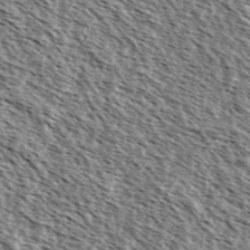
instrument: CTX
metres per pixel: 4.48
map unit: Ave
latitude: 37.3482
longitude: -111.9150
